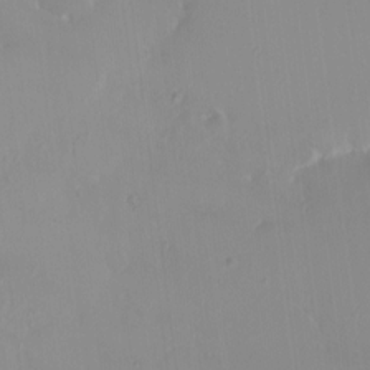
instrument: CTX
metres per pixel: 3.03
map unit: HNhu
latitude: 5.0647
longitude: 1.7478
